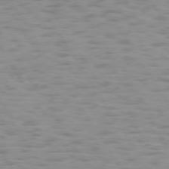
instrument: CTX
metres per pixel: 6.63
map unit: lApd
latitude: 74.8191
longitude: -50.7435
